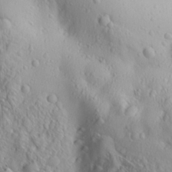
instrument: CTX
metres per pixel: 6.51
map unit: Ave
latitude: 22.4601
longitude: -136.9325
